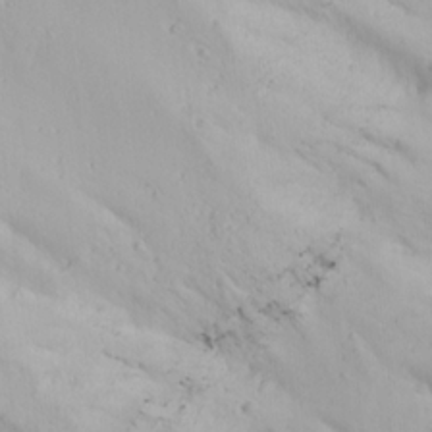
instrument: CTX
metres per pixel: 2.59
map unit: Ave
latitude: 22.5924
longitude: -136.9514
